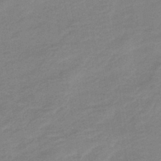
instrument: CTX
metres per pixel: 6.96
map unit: HNb
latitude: -41.5021
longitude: 51.0486
